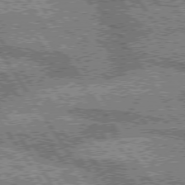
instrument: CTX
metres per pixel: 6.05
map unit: lApd
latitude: 75.4993
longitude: -59.1025
